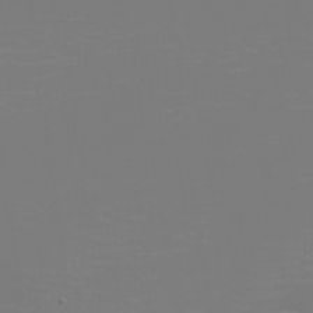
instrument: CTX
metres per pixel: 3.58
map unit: eHh
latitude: -6.2550
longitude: -84.1956
